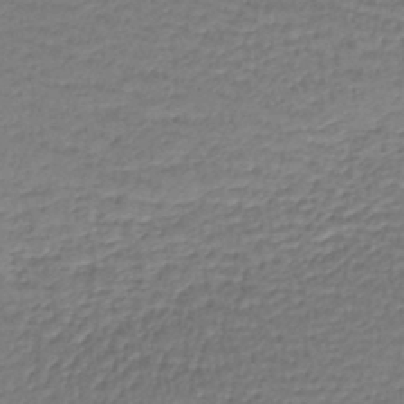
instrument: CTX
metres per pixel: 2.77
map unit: lHb
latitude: -43.2942
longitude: 58.9730
